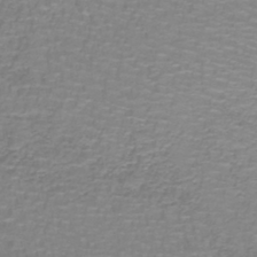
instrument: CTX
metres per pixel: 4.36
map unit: lHb
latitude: -41.4076
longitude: 56.9353
